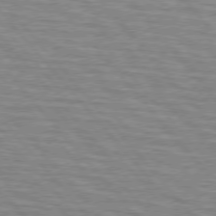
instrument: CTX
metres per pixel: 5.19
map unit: lApd
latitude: 76.1389
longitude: -76.6490
